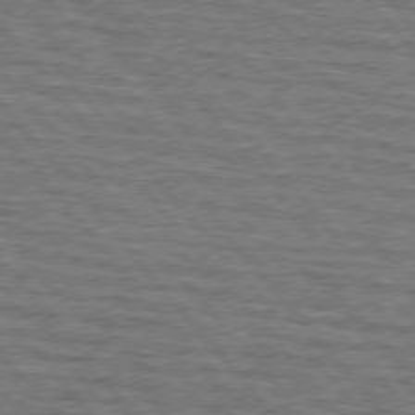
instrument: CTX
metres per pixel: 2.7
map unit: lApd
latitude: 75.9717
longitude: -76.6490
